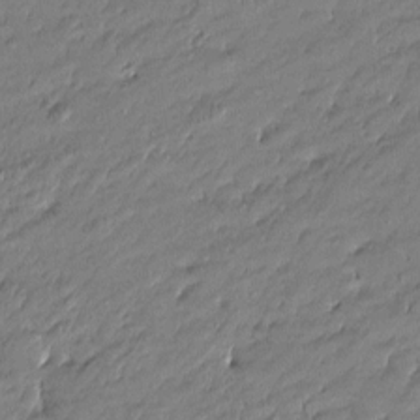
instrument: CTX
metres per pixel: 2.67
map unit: Htu
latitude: -5.4265
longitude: 176.8597
